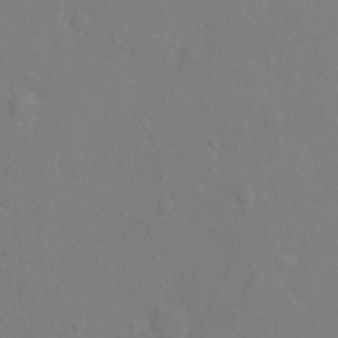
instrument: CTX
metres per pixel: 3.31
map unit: Hto
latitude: -6.3873
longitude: -35.3292
